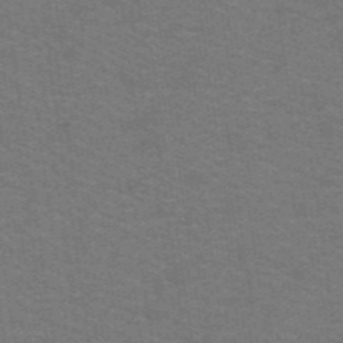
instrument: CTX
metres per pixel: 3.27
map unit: lHb
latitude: -42.3873
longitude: 54.7652
